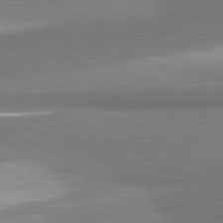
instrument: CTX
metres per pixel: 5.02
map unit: lApd
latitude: 81.1592
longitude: 166.9542
